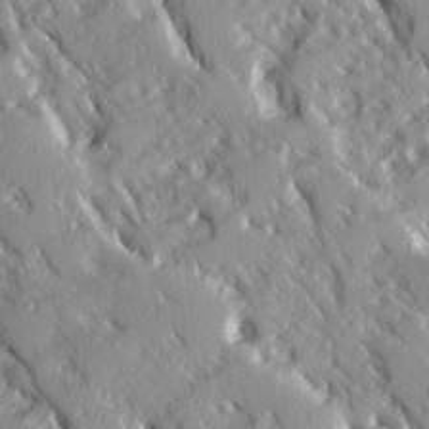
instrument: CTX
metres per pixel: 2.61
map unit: Ave
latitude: 14.9514
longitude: -130.8758
